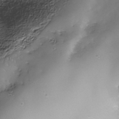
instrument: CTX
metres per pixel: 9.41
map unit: Nhe
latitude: -38.0283
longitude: -147.8017
